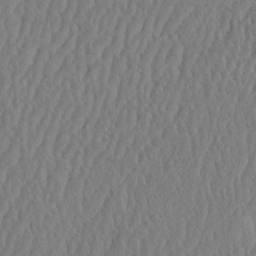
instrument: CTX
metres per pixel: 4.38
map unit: eHh
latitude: -3.5399
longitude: 15.0487
